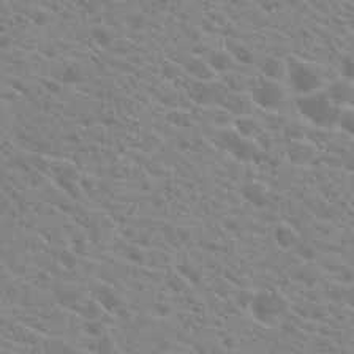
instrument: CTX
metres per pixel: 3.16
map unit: Hto
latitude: 21.5371
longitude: -39.2348
